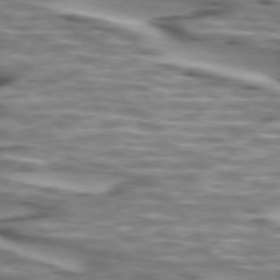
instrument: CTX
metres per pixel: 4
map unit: lApd
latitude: 74.2523
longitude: -57.9150
